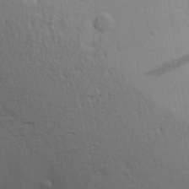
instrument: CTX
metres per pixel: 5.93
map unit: lAa
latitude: 18.5168
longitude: -138.7057
